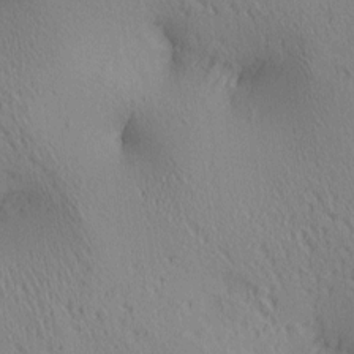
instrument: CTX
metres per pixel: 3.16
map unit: lAa
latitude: 4.4979
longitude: -117.0647
